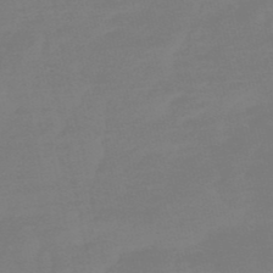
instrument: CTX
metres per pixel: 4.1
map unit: lHb
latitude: -49.7856
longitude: 80.2173
